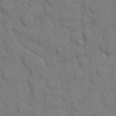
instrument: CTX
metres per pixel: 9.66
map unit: eHh
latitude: 9.3482
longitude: -67.1781
